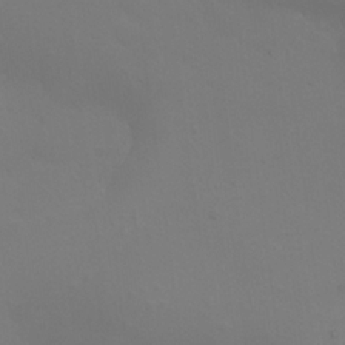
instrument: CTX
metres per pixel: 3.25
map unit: Nhu
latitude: 22.4412
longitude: -65.2726
